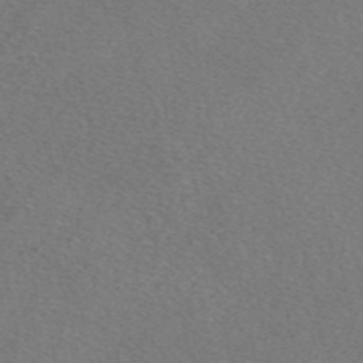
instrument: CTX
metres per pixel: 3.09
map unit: eAb
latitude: 48.6113
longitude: 107.8234
